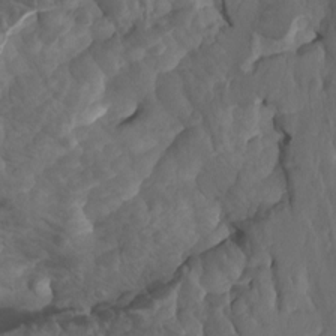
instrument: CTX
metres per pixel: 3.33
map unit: eHh
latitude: -0.8597
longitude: 14.6330
